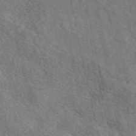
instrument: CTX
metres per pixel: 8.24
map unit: eAb
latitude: 50.9513
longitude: 113.7856
